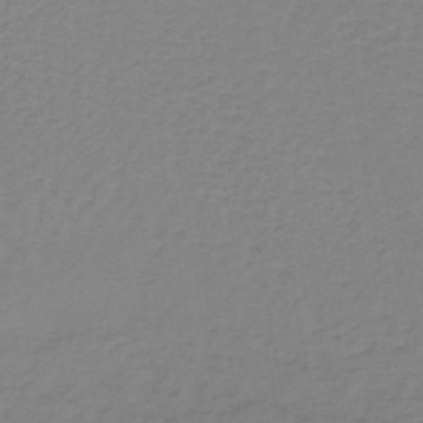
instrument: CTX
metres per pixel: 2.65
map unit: lHb
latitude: -41.7666
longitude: 64.1606
